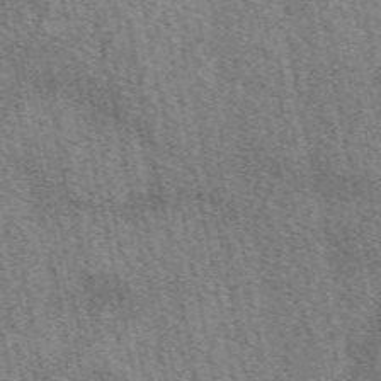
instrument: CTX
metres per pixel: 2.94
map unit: eAb
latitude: 50.4601
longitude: 114.6329
